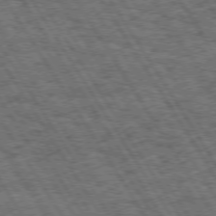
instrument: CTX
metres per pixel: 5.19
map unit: Hpe
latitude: 73.4427
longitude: -126.4223
